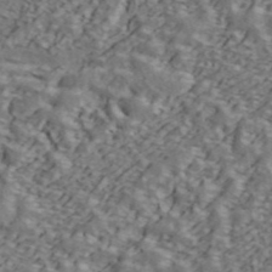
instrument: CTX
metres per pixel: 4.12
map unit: ANa
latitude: 43.8772
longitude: 47.7288
